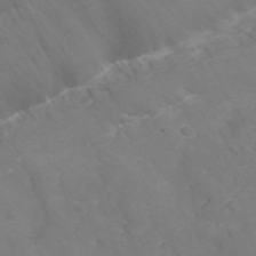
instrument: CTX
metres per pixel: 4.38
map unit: Nhu
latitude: -15.8045
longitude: -55.5938
